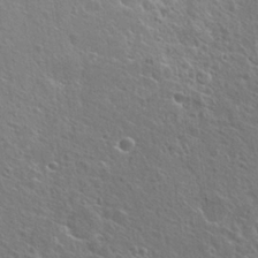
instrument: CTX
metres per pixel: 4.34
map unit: Hto
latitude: 25.2348
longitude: -45.1403
